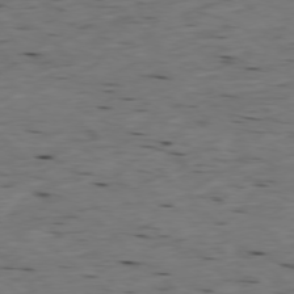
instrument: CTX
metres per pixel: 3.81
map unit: Ap
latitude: -77.5966
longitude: -89.3671
